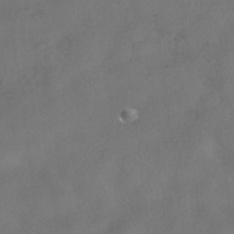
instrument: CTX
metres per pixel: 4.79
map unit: HNhu
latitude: -41.1998
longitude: 102.9353
